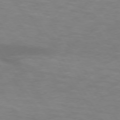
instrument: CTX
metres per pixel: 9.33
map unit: lApd
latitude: 73.8395
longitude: -53.3860
